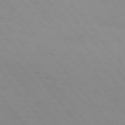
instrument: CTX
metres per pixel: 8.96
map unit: Hpe
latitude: 75.5938
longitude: -143.5749
